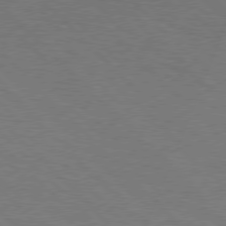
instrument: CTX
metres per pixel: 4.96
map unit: Hpe
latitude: 77.1592
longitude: -152.8758
